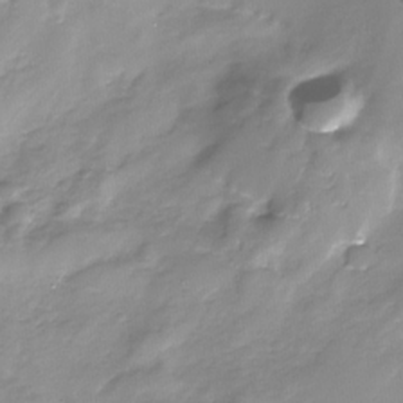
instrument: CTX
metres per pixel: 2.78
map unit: Nhe
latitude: -32.5007
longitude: -92.2711
